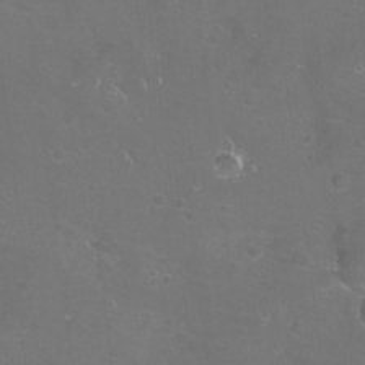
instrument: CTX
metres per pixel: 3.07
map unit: eHh
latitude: -11.8045
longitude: -61.0269
